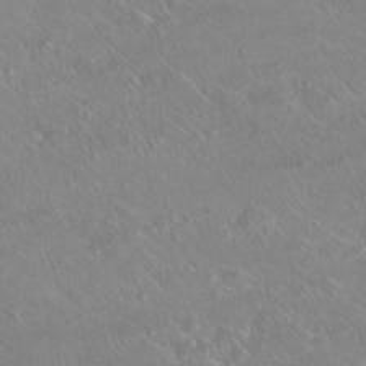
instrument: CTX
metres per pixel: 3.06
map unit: Ht
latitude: -15.4266
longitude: -44.0633
